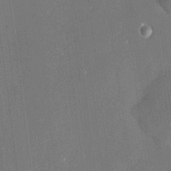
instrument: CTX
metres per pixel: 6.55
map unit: HNhu
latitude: 11.8772
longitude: 8.9542
